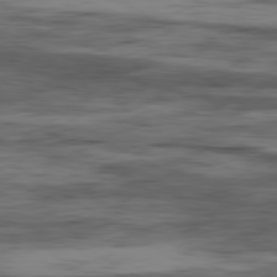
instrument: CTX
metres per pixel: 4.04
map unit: Hpe
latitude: -80.5952
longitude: 18.3306
